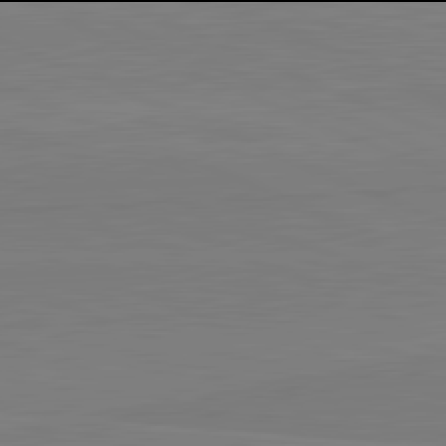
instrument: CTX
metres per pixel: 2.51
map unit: lApd
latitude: 81.9906
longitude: 166.4062
